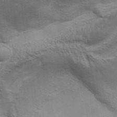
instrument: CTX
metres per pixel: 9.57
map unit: Aa
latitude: 33.7261
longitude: -135.8016
